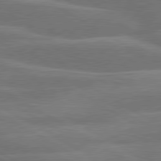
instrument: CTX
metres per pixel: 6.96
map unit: lApd
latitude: 79.9717
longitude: -123.8772
